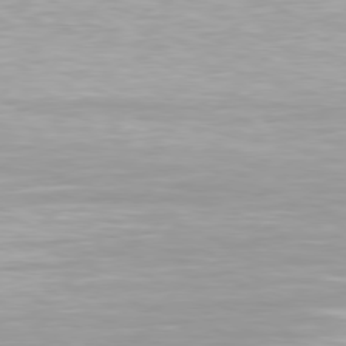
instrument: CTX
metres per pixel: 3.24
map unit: Hpe
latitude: 77.8961
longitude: -131.1970
